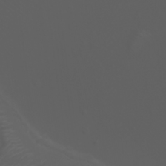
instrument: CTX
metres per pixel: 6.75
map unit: Nhu
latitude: -7.5777
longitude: -84.6302
